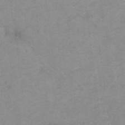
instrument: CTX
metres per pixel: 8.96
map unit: Hto
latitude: 7.4048
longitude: -35.4426
